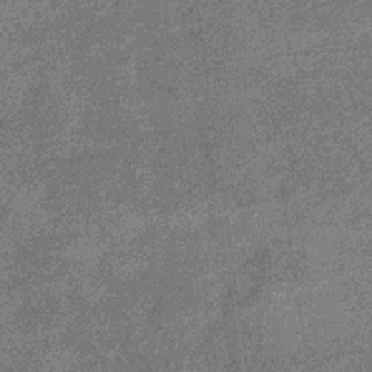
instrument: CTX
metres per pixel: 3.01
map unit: eHb
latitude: -33.1431
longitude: 75.6911
